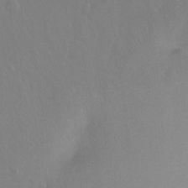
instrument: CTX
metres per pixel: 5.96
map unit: Ht
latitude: -7.5021
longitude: -37.6883
